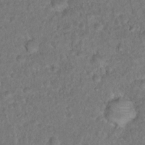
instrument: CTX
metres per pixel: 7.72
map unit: Hto
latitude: 16.9325
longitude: -40.8569
